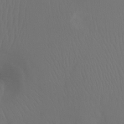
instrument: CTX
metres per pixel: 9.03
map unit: Ht
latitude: -7.6155
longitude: -32.6490
